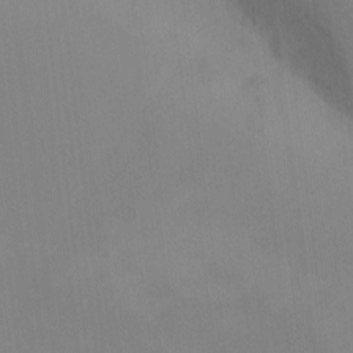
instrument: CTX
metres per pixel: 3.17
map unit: eHh
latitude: -9.1431
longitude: -67.4804
